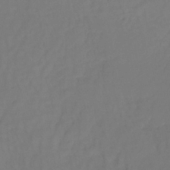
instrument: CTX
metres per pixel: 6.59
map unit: lHb
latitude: -35.3699
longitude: 64.3873
